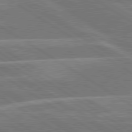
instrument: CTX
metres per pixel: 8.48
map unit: lApd
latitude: 79.9150
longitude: -130.8191
